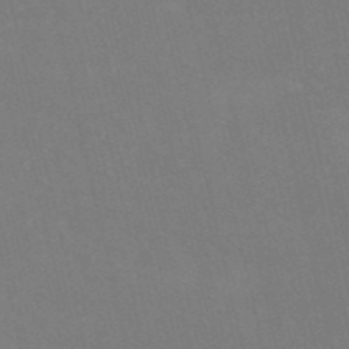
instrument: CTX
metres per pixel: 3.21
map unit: HNb
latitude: -54.1039
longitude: -35.1214
